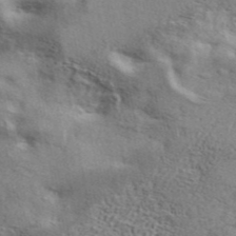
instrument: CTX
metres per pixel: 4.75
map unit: ANa
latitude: 44.0822
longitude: 48.0850
